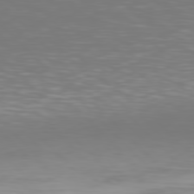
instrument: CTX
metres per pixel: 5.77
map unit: Hpe
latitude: 78.1011
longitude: -166.7435
